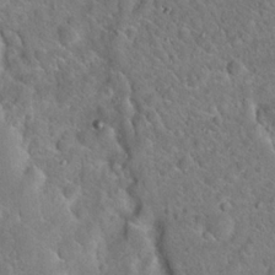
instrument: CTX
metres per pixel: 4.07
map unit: Hto
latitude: 20.2712
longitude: -50.3467
